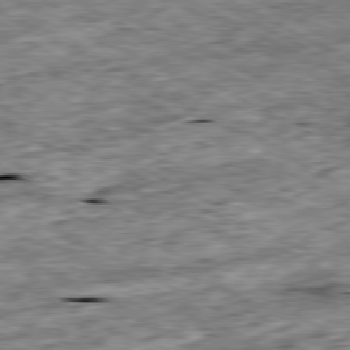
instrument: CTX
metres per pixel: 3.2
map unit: Ap
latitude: -80.5385
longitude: -88.5924
